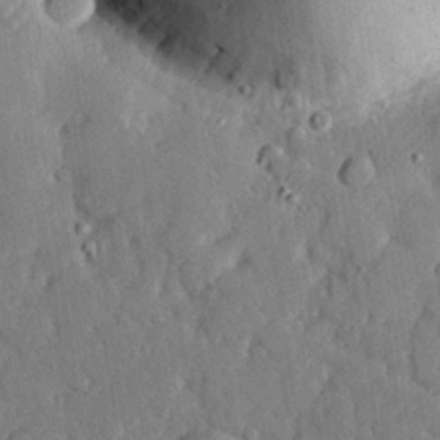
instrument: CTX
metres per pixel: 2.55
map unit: eHh
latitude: 28.4223
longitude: -80.5924
